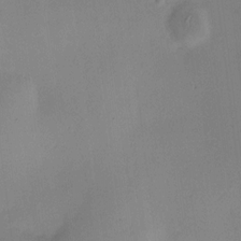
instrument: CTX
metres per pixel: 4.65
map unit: HNhu
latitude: 7.8583
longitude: 9.0675
